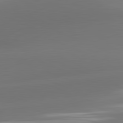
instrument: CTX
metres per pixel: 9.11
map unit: lApd
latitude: 81.7450
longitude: -161.5749
